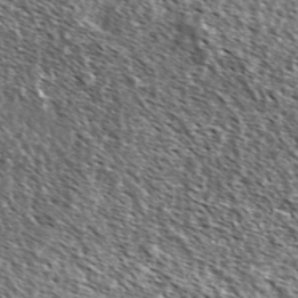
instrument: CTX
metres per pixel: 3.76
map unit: Ave
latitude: 37.1970
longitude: -111.9906
